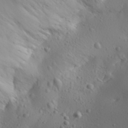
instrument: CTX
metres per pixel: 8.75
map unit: Aa
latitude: 30.6869
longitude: -143.0270
